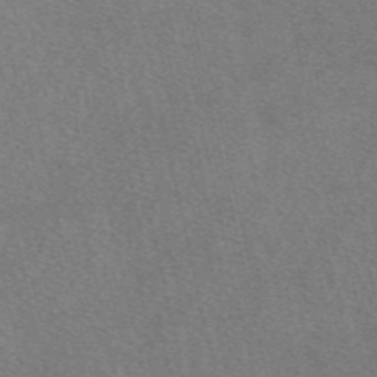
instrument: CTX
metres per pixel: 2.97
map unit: eAb
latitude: 48.9703
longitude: 112.2173
